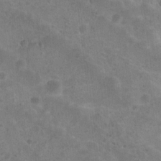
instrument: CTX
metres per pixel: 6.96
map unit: Nhu
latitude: 8.7057
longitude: -22.1767
